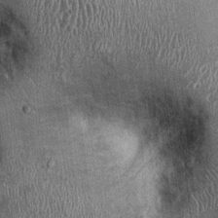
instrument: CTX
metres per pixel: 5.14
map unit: Ht
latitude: -0.2740
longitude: -12.9514
